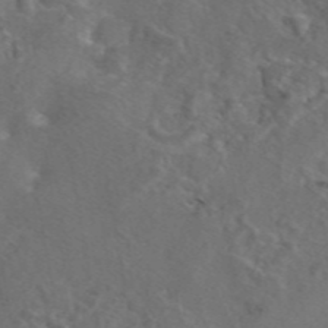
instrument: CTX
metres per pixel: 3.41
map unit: eAb
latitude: 46.4034
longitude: 114.6140
